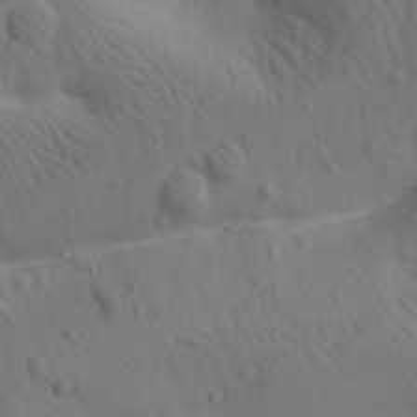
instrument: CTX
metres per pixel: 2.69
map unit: lAa
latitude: 22.6679
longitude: -138.4223
